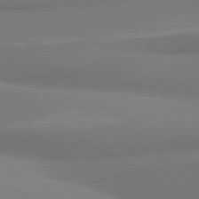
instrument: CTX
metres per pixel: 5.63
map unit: lApd
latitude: 80.2522
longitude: 175.2564
